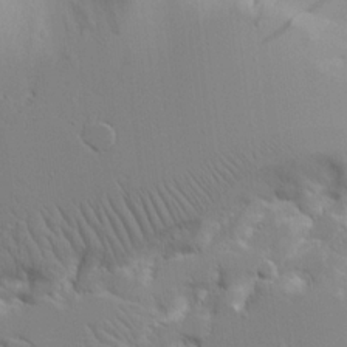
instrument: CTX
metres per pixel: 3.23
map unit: Aa
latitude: 21.0837
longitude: -124.2144
